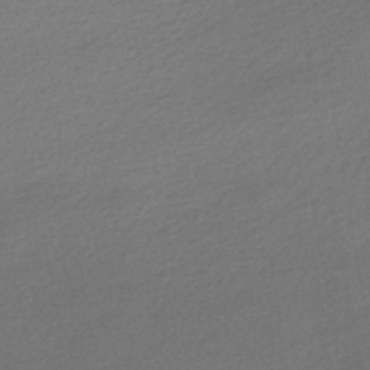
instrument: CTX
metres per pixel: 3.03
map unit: HNhu
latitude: -41.4832
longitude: 96.0283
